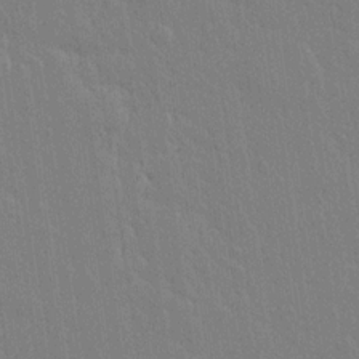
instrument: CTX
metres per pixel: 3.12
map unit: lAvf
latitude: 14.6113
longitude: -127.0648
